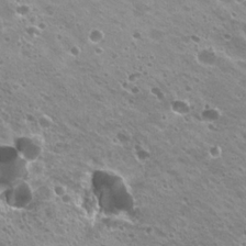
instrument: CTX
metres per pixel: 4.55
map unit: Hto
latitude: 22.9136
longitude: -31.5749
